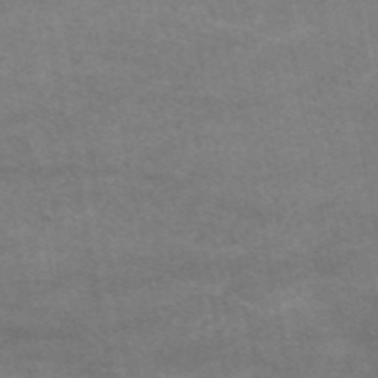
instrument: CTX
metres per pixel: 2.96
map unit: eAb
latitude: 48.6490
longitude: 122.5196
